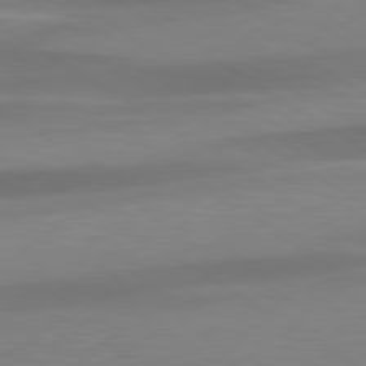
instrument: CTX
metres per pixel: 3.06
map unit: lApd
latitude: 79.3293
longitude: -93.3670
